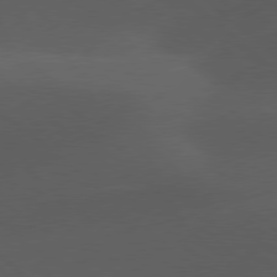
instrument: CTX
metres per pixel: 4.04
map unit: lApd
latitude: 78.1389
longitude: -54.3845
